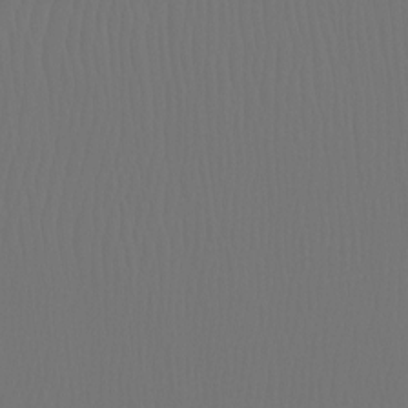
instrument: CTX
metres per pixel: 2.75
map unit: Ht
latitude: -7.9178
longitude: -31.2537
